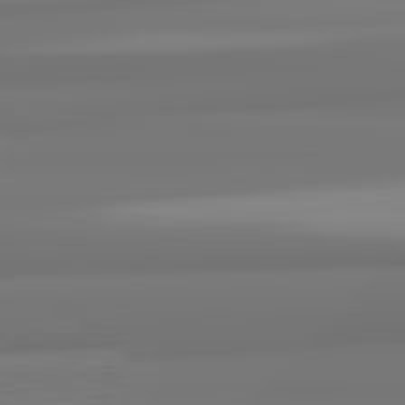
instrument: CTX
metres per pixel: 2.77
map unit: lApd
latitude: 82.2333
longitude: 171.0676
